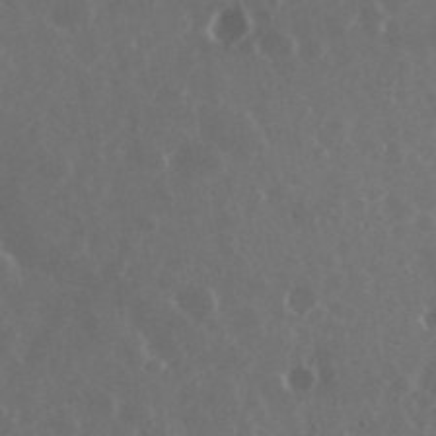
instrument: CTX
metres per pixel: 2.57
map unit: eHh
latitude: 35.0269
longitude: -58.9325
